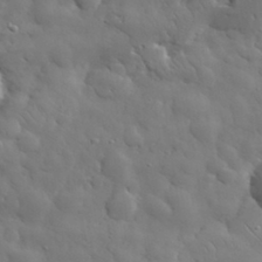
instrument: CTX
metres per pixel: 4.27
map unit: eHh
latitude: 32.2145
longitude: -69.1214
